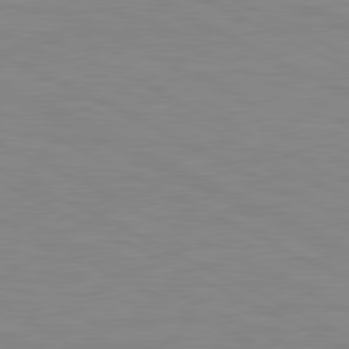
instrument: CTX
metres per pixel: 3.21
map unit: lApd
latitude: 80.9514
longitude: -172.4789
